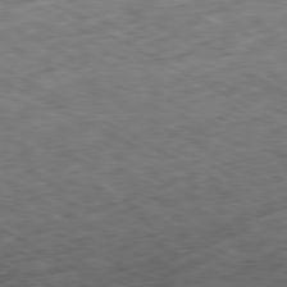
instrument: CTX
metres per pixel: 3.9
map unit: Ap
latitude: -80.5574
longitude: -73.5560
